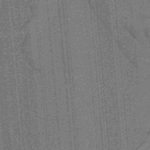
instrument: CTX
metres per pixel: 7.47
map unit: lHb
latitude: -39.4455
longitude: 54.5385
